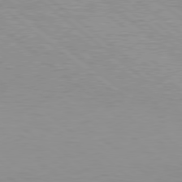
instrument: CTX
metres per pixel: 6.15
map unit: Hpe
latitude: 78.7435
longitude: -141.0458
